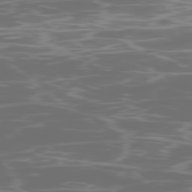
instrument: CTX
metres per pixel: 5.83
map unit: Ap
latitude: -79.2754
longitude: -59.4426
